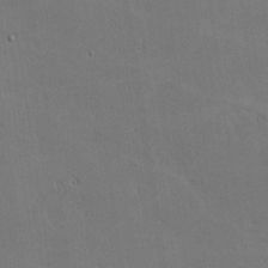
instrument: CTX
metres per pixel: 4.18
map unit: lHvf
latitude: -9.6344
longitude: -102.4601
